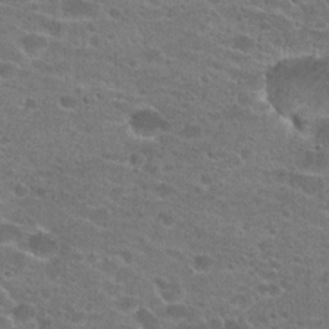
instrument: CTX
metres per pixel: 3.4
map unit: Hto
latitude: 22.6868
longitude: -43.4615
